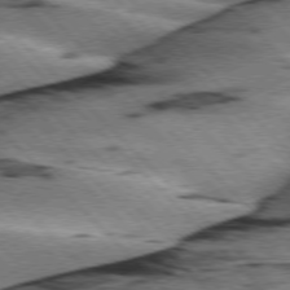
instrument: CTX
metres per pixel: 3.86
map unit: lApd
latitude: 75.9528
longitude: -79.1592
